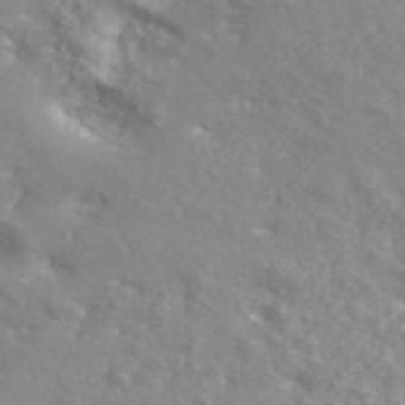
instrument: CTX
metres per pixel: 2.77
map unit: ANa
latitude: 46.7624
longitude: 26.4440
